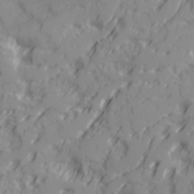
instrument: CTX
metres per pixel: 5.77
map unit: Ave
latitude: 18.1766
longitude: -129.3104
